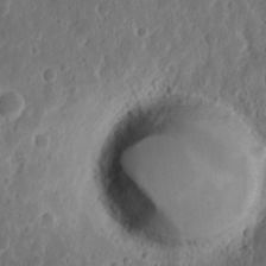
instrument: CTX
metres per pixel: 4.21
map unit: Nhu
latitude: 13.8395
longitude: -73.1593
